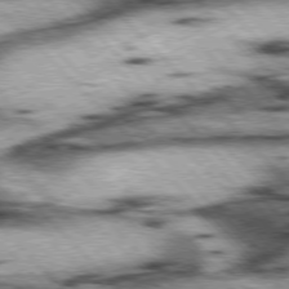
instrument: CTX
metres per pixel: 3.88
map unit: lApd
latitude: 76.5356
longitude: -50.6679
